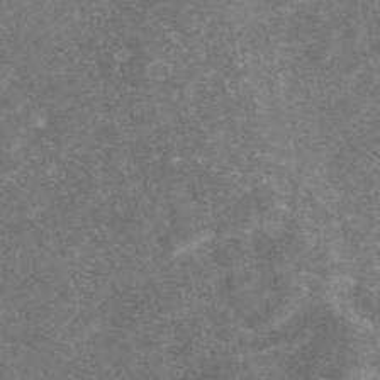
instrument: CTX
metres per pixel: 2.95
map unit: eAb
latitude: 47.3671
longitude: 119.4643
